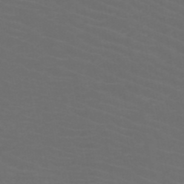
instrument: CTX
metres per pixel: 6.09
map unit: HNb
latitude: -49.5777
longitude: -46.1767
